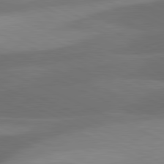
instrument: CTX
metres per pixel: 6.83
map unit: lApd
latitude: 81.3671
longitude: 125.7478
